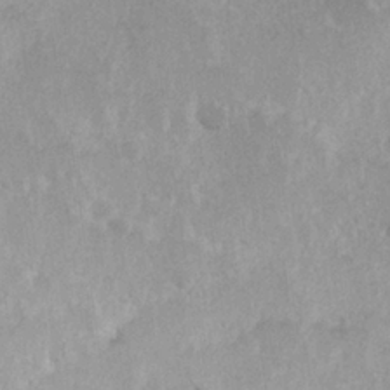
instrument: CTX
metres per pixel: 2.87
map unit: Hve
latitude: 24.8757
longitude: 145.1620
